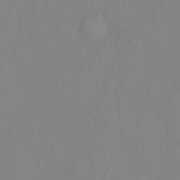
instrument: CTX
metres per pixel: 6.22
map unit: Hto
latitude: -14.2173
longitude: -43.5371
